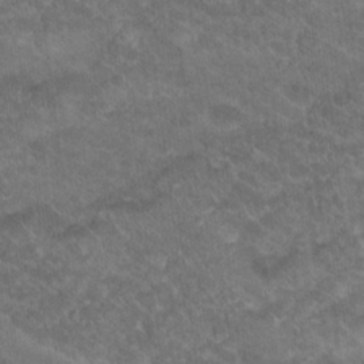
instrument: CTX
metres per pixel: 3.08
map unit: Hto
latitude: 19.1214
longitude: -35.6127
